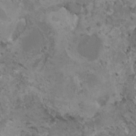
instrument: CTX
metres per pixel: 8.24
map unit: HNhu
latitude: 3.8205
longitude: 4.6140
